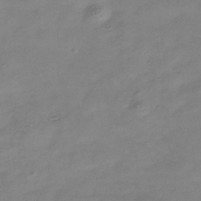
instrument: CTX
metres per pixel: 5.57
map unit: Hve
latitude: -34.5385
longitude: 89.3509
